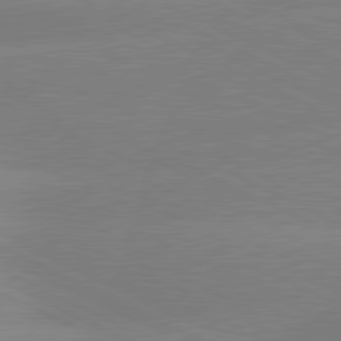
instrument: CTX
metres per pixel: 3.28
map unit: lApd
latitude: 80.7813
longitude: -155.3293
